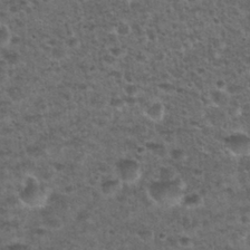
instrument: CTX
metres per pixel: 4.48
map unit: Nhu
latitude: 28.4790
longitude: -49.2915
